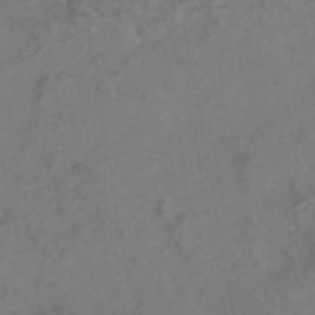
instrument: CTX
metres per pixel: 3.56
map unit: HNhu
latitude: -43.1620
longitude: 101.8233
